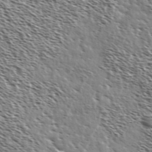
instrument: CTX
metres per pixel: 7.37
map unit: Ave
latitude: 37.3860
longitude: -110.6680
